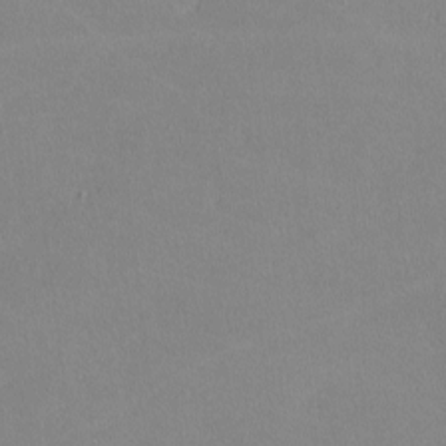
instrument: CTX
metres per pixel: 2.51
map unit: lHvf
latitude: -10.4629
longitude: -100.0633
